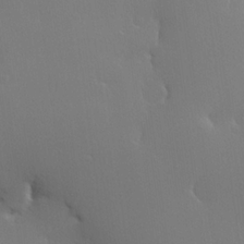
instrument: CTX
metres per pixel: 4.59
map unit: Hve
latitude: 23.2915
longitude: 145.8234
